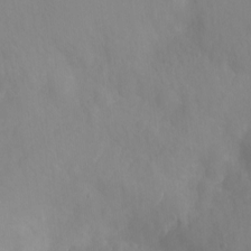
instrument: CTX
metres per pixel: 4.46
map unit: Nhu
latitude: -8.2550
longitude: -41.0458
